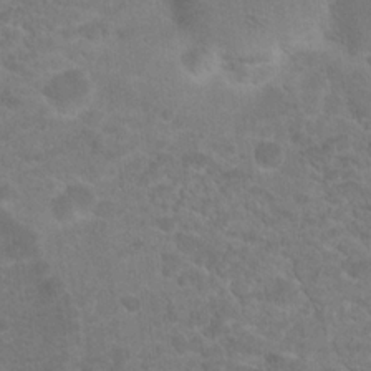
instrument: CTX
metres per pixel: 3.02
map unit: Hto
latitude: 19.4615
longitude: -38.1956
